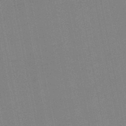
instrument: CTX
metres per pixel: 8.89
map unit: lHb
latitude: -48.9542
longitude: 80.1039
